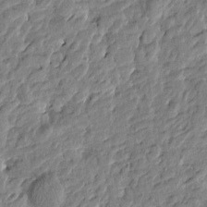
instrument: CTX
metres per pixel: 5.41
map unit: Htu
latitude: -1.6722
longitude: -179.4049
